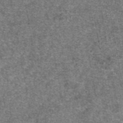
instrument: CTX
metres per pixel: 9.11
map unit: eAb
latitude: 47.2348
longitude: 106.8975
